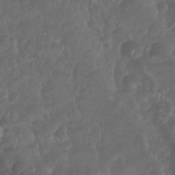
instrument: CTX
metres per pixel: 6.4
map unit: Nhu
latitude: 28.9891
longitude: -56.2900
